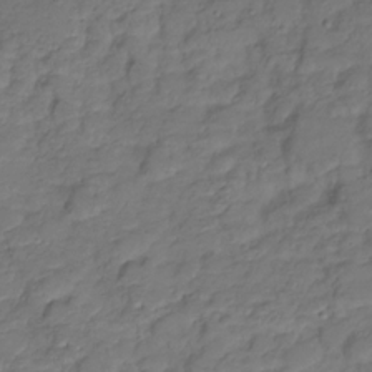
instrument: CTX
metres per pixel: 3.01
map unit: Hve
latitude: -28.2173
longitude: 91.7856
